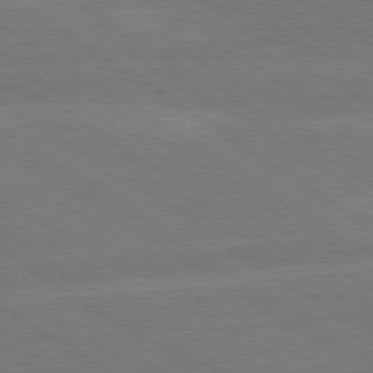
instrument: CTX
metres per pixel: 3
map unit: Hpe
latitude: 79.3293
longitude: -125.9150
